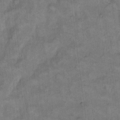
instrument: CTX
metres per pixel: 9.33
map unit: eHh
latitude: 13.4238
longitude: -65.1025
